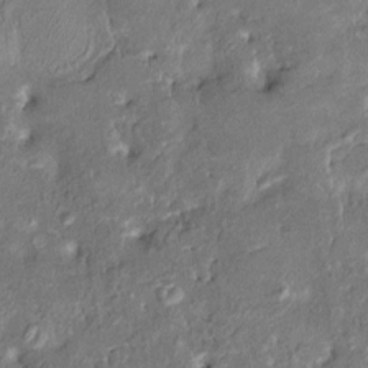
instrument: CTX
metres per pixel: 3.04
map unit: HNhu
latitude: 6.8380
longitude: 0.0850
